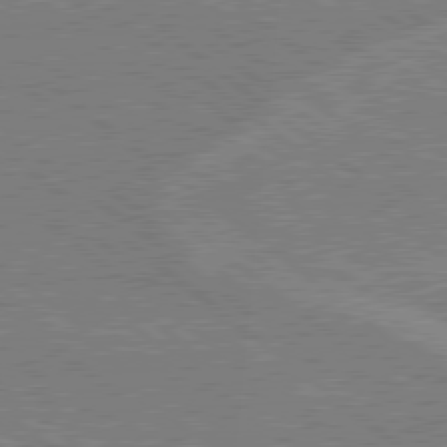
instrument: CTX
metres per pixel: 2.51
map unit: Hpe
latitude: 78.7247
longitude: -160.4412
